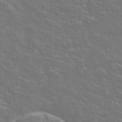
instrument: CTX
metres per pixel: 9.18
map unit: eHh
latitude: 42.9325
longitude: -90.9325
